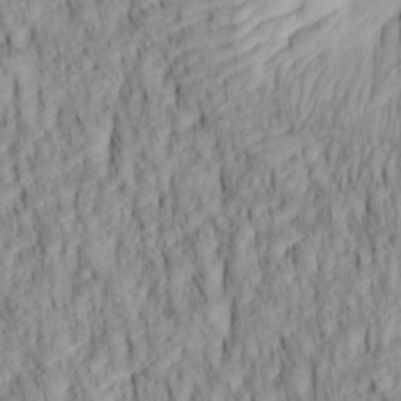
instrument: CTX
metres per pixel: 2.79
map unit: lAa
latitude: 6.5735
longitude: -115.4426
